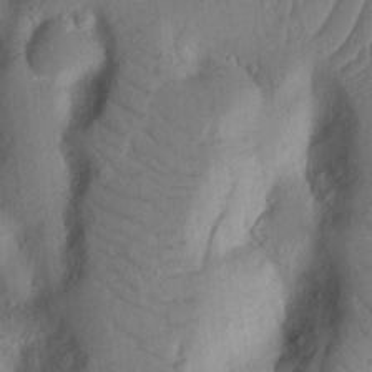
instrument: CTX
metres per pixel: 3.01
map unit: Nhu
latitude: 18.3278
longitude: -76.5545
